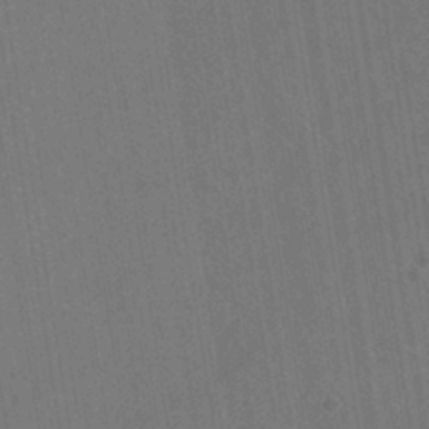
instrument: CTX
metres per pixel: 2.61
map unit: eHh
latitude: -39.1998
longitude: -26.7435
